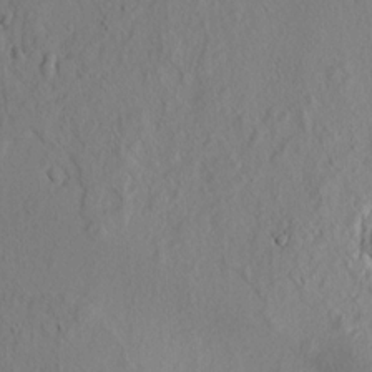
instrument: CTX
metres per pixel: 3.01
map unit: lAvf
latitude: 8.5168
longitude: 165.6533
